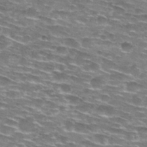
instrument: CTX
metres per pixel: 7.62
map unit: Hto
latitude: 29.0269
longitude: -47.7639
